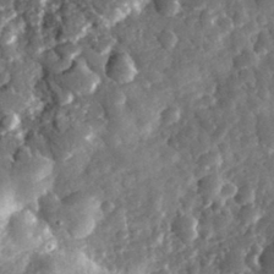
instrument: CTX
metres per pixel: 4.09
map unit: eHh
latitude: 31.2159
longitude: -69.6505
